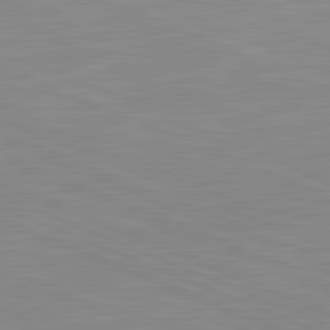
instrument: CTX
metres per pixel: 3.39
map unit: lApd
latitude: 81.7261
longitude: -169.9339
